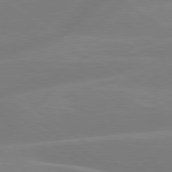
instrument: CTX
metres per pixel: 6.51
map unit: lApd
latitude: 79.2915
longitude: -149.4049
